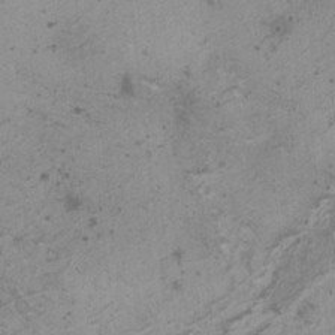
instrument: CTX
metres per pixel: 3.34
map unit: HNhu
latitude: -0.1417
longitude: 2.7841
